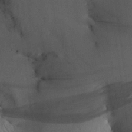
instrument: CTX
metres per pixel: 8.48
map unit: Aa
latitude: 27.4049
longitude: -135.3481
